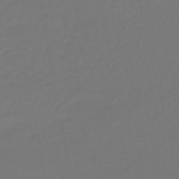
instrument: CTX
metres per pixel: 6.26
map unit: lHb
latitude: -43.0675
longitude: 63.9367
